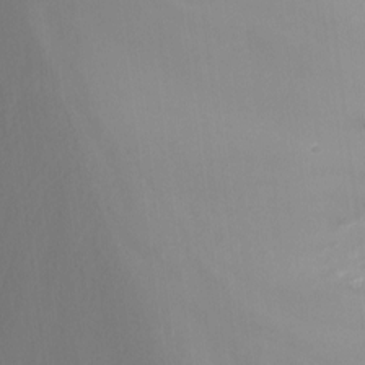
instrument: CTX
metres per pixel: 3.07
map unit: Nhu
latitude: -13.8422
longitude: -71.2915
